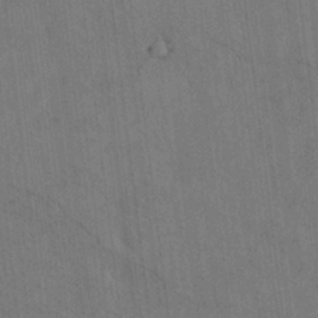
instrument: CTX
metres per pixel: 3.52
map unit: Htu
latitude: 2.1766
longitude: 148.8219
